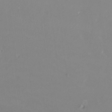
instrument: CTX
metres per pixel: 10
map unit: HNhu
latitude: 0.0822
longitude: -4.1011
